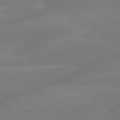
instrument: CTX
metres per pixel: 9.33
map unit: lApd
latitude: 79.7072
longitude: -143.1025
